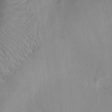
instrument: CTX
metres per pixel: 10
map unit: Ht
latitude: -2.8974
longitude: -17.1403
